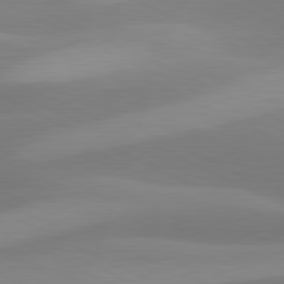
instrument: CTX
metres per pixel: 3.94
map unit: lApd
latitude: 81.3859
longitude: 124.0850
